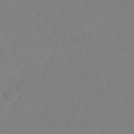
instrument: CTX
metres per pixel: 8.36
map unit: Ht
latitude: -8.9542
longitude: -34.4790
